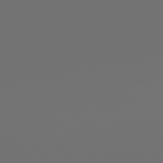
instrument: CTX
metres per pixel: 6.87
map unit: Ap
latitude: -76.0094
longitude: -63.7450
